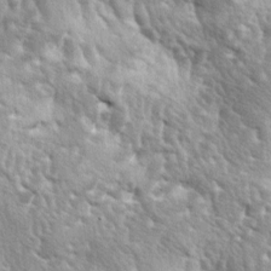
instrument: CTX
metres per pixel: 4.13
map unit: lAa
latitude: -5.6533
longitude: -125.8205
